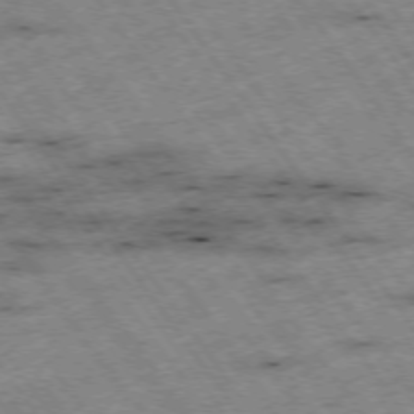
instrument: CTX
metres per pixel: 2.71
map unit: Hpe
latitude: -74.7841
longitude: 2.0661
